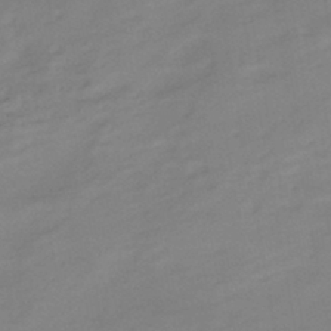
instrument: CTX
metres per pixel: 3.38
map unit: eHh
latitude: -43.8611
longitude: -29.4804
